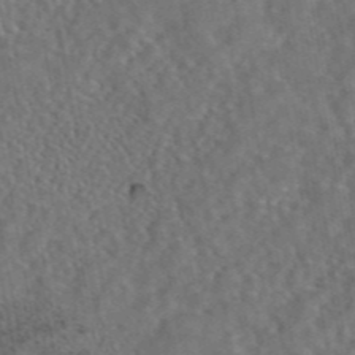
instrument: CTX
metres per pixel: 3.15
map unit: eAb
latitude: 43.8772
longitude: 108.4251
